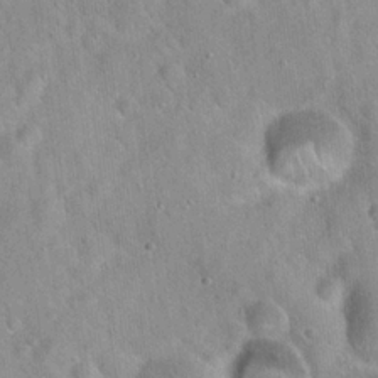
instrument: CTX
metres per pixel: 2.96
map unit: Hto
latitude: 21.5749
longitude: -53.2159
